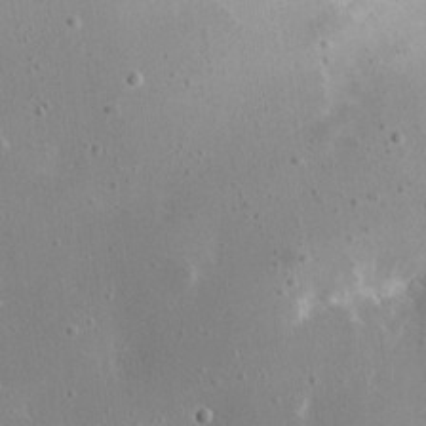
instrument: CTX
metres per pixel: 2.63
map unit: eHh
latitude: 17.1592
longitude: -70.1956
